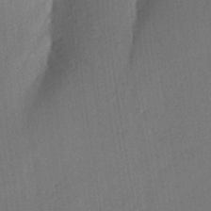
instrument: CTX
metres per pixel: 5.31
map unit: Aa
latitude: 23.7638
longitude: -147.4616
